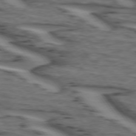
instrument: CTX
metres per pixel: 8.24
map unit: lApd
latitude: 74.2145
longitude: -71.4993
